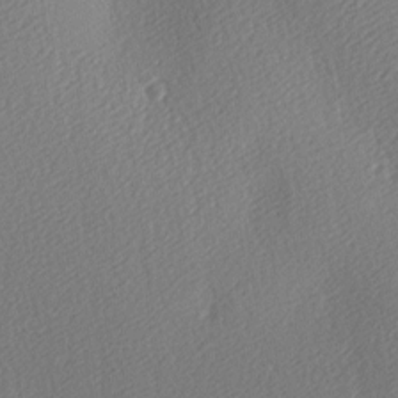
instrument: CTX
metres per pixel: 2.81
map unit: lAa
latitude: -9.4265
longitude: -127.8395
